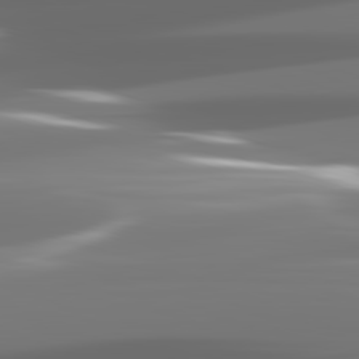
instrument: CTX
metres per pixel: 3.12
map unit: lApd
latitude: 82.4223
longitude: -146.6869
